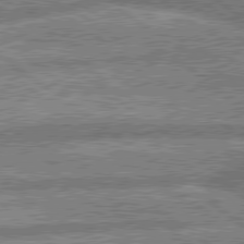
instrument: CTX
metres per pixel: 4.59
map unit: lApd
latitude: 79.6694
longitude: -168.4601
